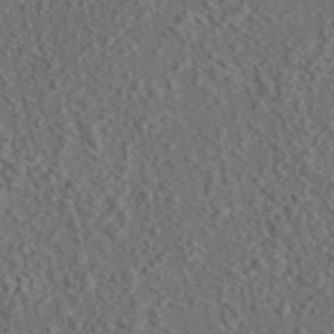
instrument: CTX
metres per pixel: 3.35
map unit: eAb
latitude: 43.8017
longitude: 116.7841
